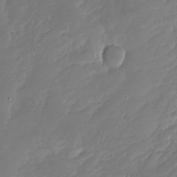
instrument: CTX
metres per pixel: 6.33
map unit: Nhu
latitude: -27.8800
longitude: -61.0836
